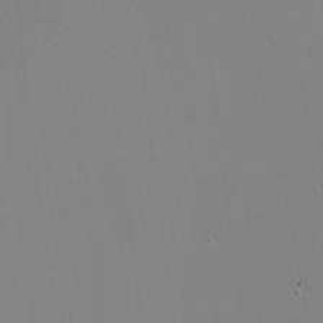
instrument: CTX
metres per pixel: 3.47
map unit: eHh
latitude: -4.3306
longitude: -75.8017
